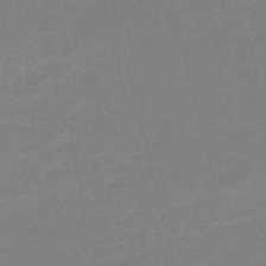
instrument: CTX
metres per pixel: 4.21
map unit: HNb
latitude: -49.9745
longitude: -41.7449
